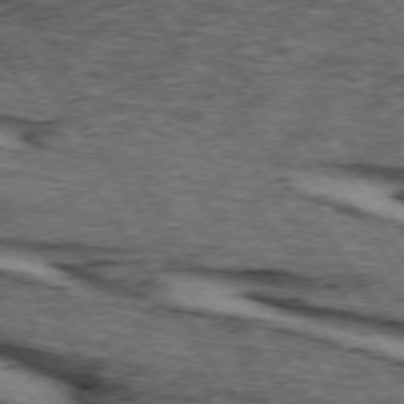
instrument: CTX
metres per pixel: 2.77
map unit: lApd
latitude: 74.0255
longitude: -72.9325
